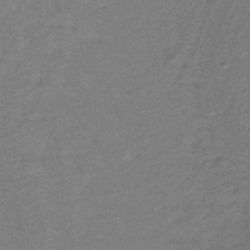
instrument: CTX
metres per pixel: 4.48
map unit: lHb
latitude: -33.0676
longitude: 66.9542
